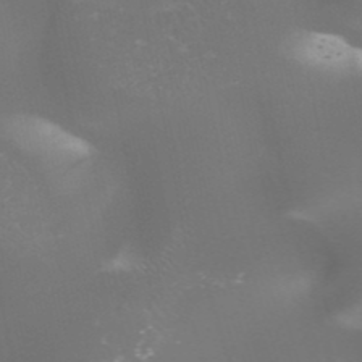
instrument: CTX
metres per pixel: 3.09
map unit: HNhu
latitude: -47.1809
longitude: 30.4629
